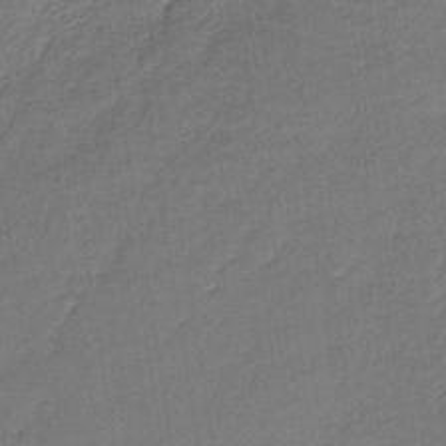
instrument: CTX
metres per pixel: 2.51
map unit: lHb
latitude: -35.5966
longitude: 62.7085
